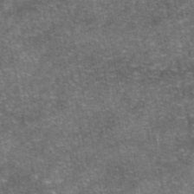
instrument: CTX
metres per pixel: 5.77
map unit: eAb
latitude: 46.7624
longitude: 103.6533
